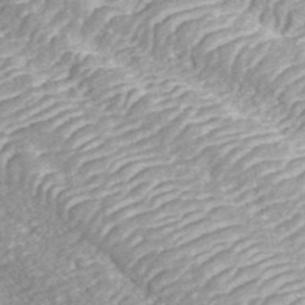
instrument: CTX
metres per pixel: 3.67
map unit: ANa
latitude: 44.5168
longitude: 38.9541
